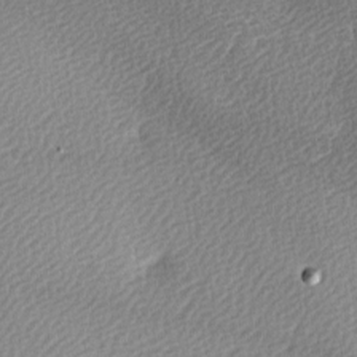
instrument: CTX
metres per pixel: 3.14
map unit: lAa
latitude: -4.9730
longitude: -121.2348
